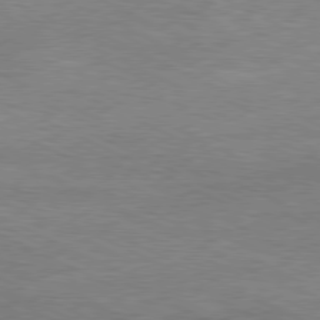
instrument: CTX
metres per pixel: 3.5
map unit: Ap
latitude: -80.9920
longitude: -84.8947
